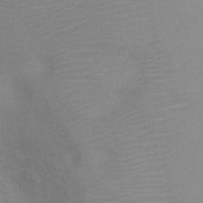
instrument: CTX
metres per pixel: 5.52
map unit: Nhu
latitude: 3.6694
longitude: -25.3292
